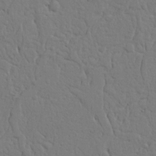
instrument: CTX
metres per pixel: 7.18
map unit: Nhu
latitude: 15.1404
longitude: -74.9703
